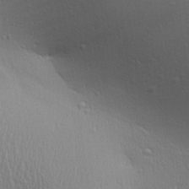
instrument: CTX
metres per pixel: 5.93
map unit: Aa
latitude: 25.6882
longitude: -136.4790
